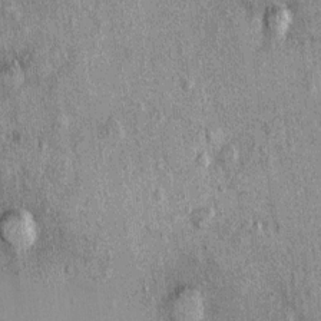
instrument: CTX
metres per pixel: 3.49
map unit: Nhu
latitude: 0.4601
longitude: -16.4034
